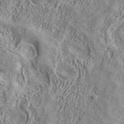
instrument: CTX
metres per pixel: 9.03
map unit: ANa
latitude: 40.9136
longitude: 15.0676
